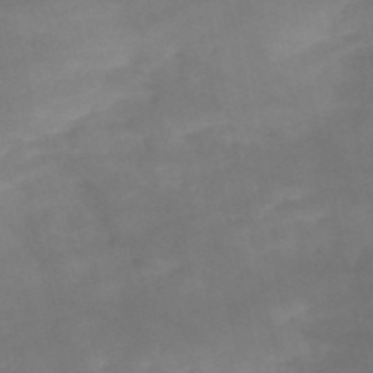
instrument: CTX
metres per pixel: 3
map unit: HNb
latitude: -50.5763
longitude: -39.2915
